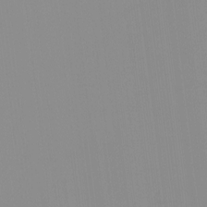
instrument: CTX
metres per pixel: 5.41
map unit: HNhu
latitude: -1.5399
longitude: -6.1578
